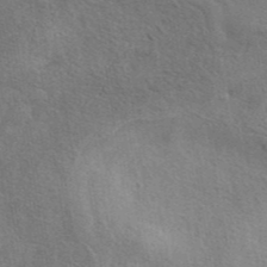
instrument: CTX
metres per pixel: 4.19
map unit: eAb
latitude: 41.3481
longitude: 103.8611
